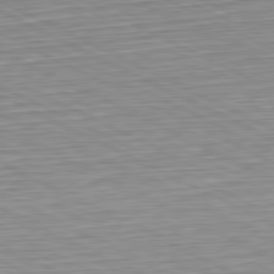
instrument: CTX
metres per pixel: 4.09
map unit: Hpe
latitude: -81.3321
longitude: 10.2173
